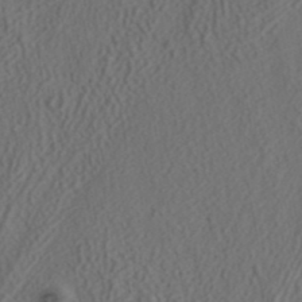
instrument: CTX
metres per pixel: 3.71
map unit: ANa
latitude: 41.4237
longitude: 27.0108
